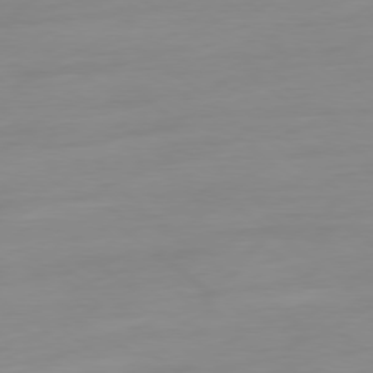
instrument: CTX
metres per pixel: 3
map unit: Ap
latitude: -79.1620
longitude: -66.3089
